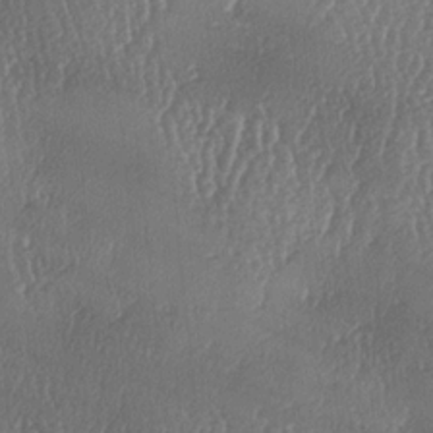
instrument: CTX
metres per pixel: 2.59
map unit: lAa
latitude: -7.6910
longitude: -129.7638
